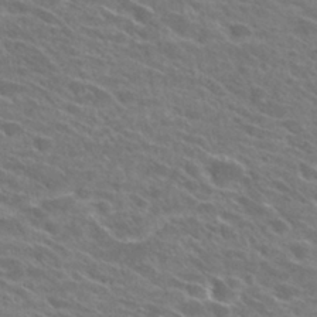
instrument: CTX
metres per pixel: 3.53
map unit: Hto
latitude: 25.3481
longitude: -41.4804
